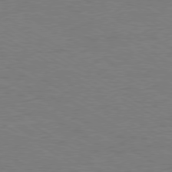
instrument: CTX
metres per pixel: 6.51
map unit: Ap
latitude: -80.1039
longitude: -87.0647
